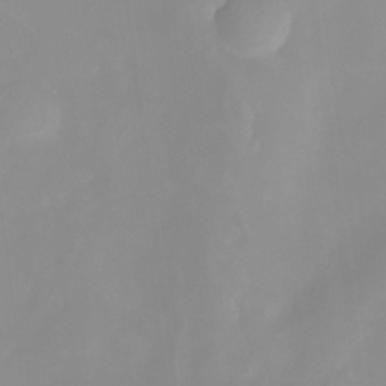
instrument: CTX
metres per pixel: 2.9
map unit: eHh
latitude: -4.8030
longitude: -77.3670
